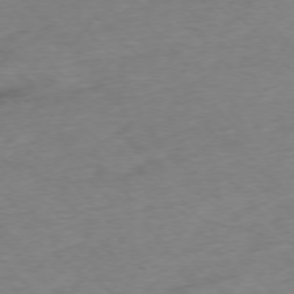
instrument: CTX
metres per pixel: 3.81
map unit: Ap
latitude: -76.1228
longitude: -65.6505
